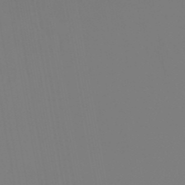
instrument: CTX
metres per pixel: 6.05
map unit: eHb
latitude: -50.5952
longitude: 74.5196
